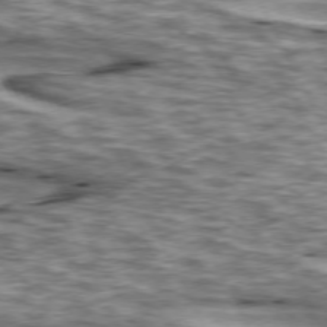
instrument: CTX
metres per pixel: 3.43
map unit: lApd
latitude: 74.2712
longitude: -55.0836
